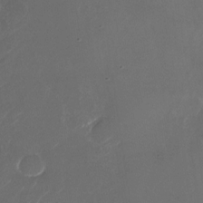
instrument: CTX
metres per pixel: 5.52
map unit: Nhu
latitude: -27.9178
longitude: -72.5357
